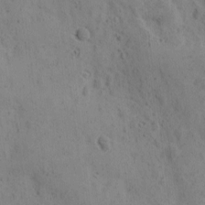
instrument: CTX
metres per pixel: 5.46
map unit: Ave
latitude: 11.8583
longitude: -105.7828
